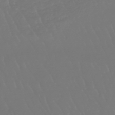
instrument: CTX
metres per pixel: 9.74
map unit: eHb
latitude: -46.8408
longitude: 79.5399
